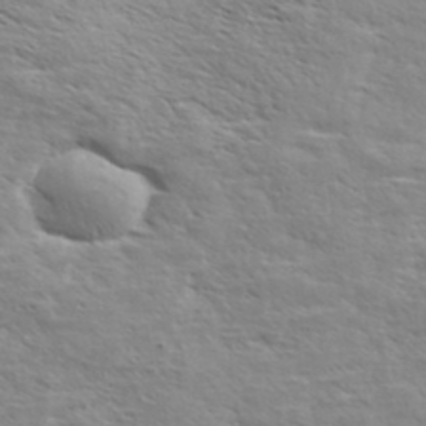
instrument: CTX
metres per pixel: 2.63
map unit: eHh
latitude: 36.6869
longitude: -139.0836
